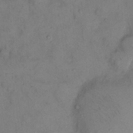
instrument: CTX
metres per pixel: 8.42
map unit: eHh
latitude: 13.2726
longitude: -63.1403
